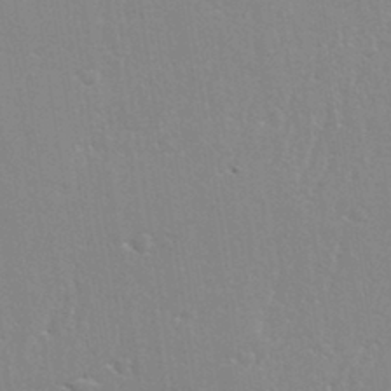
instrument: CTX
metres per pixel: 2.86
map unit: eHh
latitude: 33.6316
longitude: -132.3278
